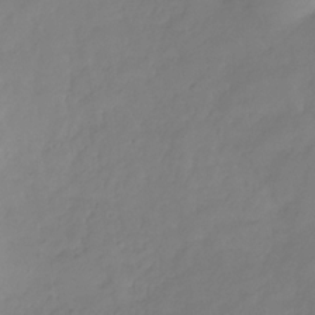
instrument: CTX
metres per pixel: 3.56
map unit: Hve
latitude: -31.9178
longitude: 92.3495
